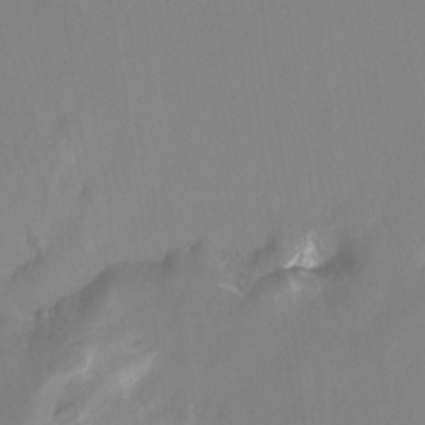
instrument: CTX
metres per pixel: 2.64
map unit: Htu
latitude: -12.4251
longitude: -46.0633
